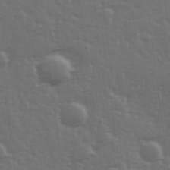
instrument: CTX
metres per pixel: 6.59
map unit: Hve
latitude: 26.7624
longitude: 146.6896
